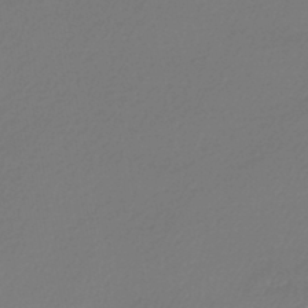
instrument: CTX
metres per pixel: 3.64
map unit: lHb
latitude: -46.9730
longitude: 62.5384
